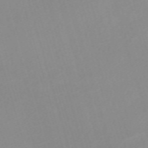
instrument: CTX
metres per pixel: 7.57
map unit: eHh
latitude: -61.6155
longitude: 49.9556
